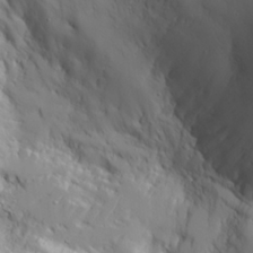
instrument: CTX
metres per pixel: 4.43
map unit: Aa
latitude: 25.1592
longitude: -127.1025
